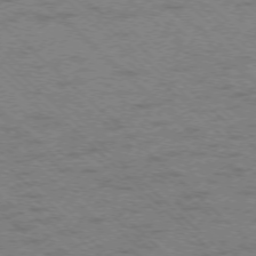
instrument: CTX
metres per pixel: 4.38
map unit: Ap
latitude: -75.7856
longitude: -79.1592
